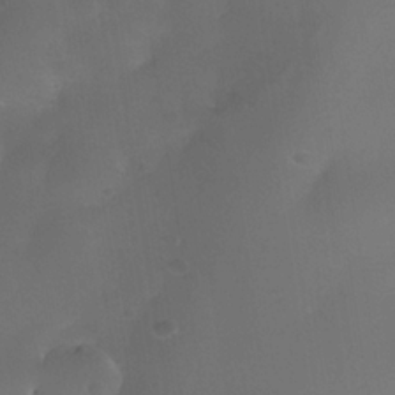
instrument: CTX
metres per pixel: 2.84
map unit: Nhe
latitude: -36.8408
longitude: -118.0444
